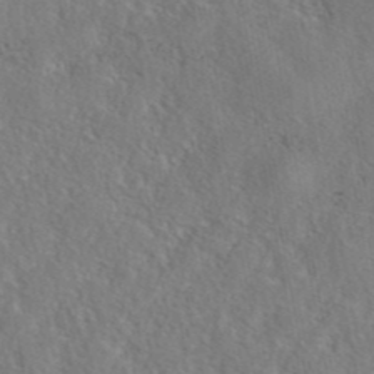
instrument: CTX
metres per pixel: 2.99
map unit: eAb
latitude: 42.4412
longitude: 105.2376
